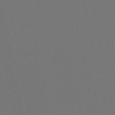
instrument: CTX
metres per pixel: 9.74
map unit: lHb
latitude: -51.3699
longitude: 80.1795
